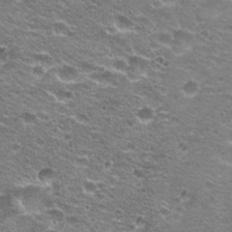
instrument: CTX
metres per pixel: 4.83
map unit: Hto
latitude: 21.6694
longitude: -32.7057
